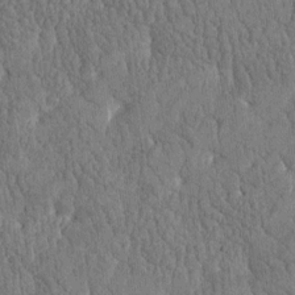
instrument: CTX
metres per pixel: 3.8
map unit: Htu
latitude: -4.2550
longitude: 175.9178
